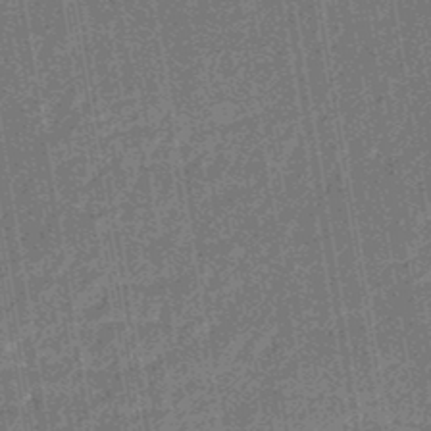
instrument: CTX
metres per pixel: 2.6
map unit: eHb
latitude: -45.9367
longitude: 87.1809
